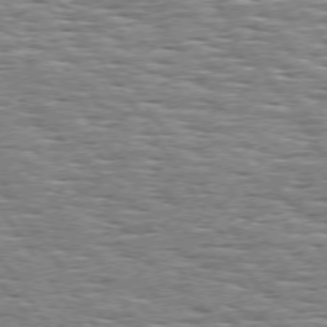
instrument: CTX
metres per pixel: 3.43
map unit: Hpe
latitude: 73.8962
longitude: -138.3845
